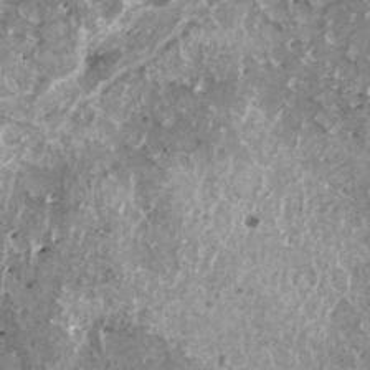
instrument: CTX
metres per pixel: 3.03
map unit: HNhu
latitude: 1.4237
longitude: 6.2739
